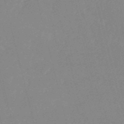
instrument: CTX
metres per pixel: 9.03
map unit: HNb
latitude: -53.1809
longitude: -36.9325
